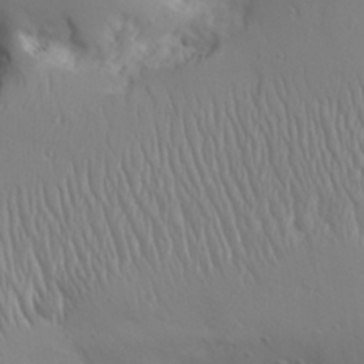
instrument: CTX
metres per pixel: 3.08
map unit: Aa
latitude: 31.4616
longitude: -143.2348
